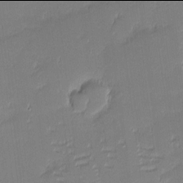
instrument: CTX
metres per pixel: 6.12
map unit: eHh
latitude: -2.0094
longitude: -83.4804
